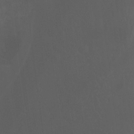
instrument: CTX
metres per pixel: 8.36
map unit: Hto
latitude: -7.7855
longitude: -45.1214
